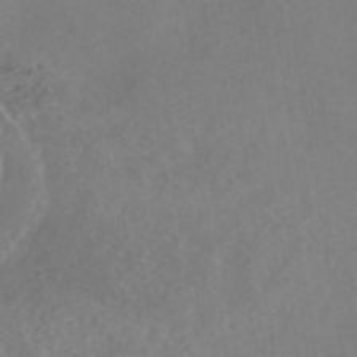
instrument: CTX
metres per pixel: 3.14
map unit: eAb
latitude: 46.4223
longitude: 126.9352
